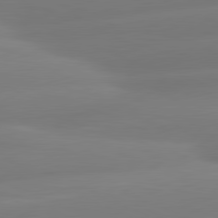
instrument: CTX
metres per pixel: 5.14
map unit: lApd
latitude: 81.1403
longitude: -161.7638
